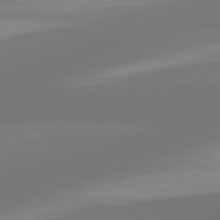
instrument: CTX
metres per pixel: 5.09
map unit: lApd
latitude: 81.3104
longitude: -166.1766
